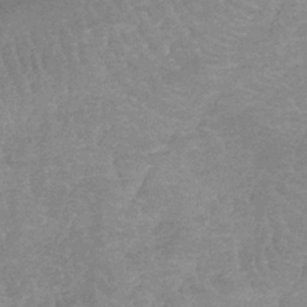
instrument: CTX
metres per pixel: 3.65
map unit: lHb
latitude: -40.9353
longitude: 66.0661
